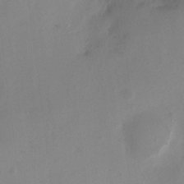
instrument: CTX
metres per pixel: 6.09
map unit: Ht
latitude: 2.8947
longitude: -27.5560
